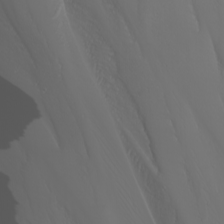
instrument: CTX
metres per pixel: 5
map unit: Nhu
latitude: -6.4818
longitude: -89.3671
